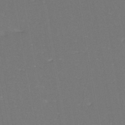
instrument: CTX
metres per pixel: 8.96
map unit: eHh
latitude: -44.7274
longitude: -28.7246
